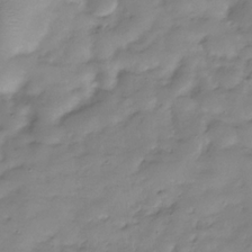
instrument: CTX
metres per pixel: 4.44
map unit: Hve
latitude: -32.0661
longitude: 91.2943
